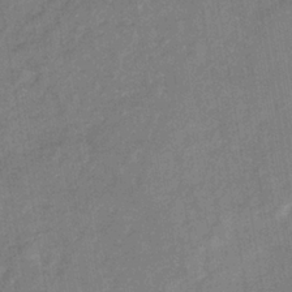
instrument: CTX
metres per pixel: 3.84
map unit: eHb
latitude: -34.1039
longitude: 74.1606
